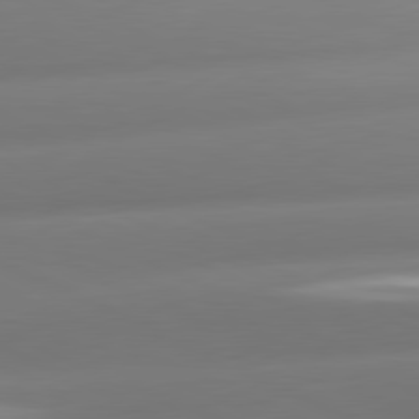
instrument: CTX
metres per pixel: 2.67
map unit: lApd
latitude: 80.8947
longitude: -160.6301
